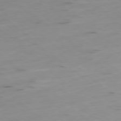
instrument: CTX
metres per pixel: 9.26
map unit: Ap
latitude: -79.0108
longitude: -63.8017
